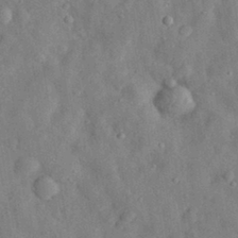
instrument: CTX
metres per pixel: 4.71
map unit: eHh
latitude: 29.3670
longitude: -76.5356
